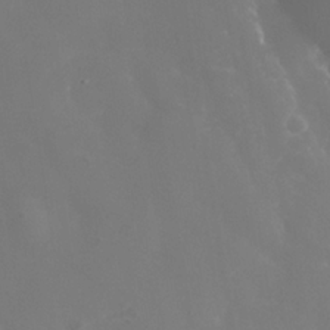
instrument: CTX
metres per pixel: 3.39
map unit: Nhe
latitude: -36.9352
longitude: -90.8002
